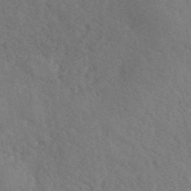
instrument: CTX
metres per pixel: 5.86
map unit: ANa
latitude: 42.3467
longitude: 56.2361
